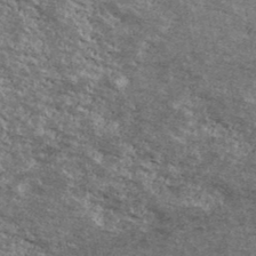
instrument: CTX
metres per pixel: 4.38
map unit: Ave
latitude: 40.6112
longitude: -108.5734
